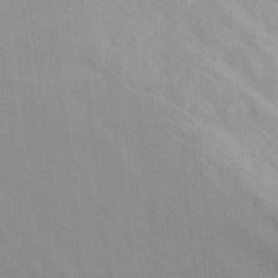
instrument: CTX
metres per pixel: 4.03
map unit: eHh
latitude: 22.6679
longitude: -62.8380
